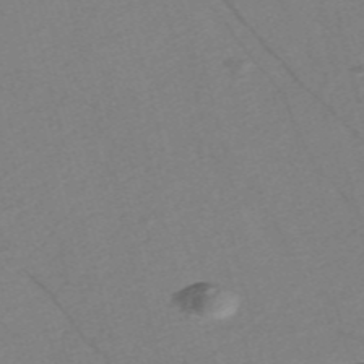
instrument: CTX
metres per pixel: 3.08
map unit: Nve
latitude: -57.1242
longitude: 54.0472
